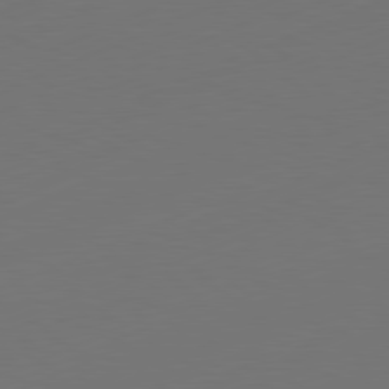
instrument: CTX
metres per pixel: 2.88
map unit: Ap
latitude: -81.7856
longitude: -85.8017
